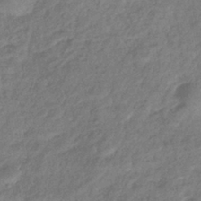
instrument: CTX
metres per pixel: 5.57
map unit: eHb
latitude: -38.6897
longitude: 81.0676
